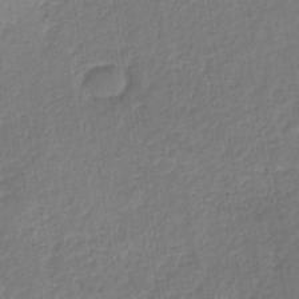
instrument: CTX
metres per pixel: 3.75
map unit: HNb
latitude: -37.1998
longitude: 57.8422
